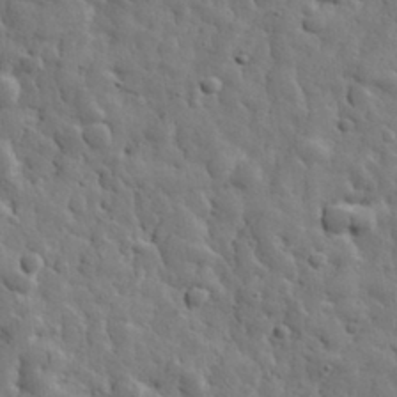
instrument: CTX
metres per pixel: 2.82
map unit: eHh
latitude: 31.8584
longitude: -73.3671
